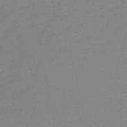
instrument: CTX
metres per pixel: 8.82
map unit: lHb
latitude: -44.7652
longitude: 62.9919
